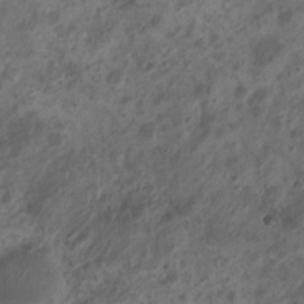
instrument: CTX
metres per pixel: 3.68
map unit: Nhu
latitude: 7.2537
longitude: -21.5749
